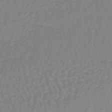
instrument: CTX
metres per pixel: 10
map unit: lHb
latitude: -41.9556
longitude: 63.1809
